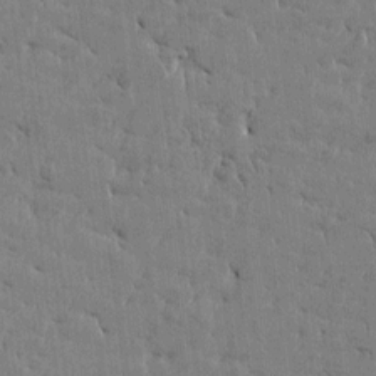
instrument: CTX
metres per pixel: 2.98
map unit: Htu
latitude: -4.5007
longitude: 176.7841
